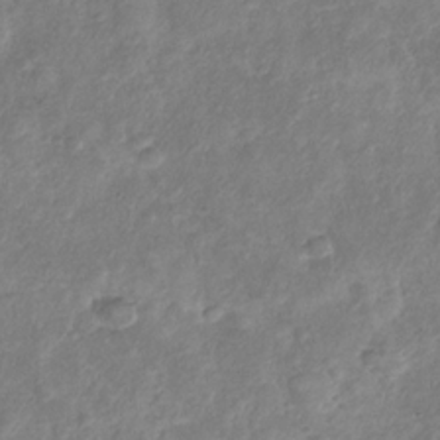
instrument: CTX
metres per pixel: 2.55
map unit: Nhu
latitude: -31.1053
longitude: -60.5923
